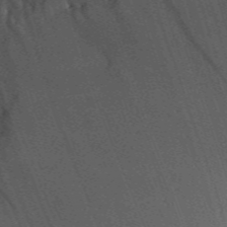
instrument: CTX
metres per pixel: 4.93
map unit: Aa
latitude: 30.6680
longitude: -141.9150
